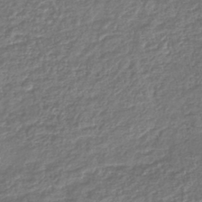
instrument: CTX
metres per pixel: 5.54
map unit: lHb
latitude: -43.5588
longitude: 69.1242
